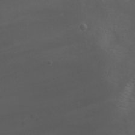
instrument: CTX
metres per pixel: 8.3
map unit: Nhu
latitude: 22.2522
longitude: -64.2522
